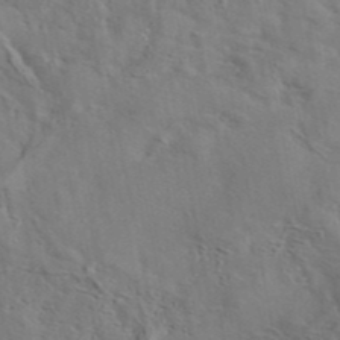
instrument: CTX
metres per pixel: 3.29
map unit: eAb
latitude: 41.9906
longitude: 105.1431
